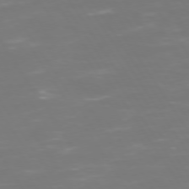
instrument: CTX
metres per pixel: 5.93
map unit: Hpe
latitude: 73.1215
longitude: -127.2915
